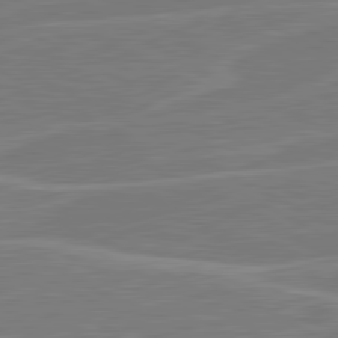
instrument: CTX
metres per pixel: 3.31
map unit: lApd
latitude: 81.0080
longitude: 121.9178
